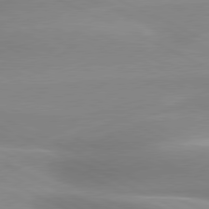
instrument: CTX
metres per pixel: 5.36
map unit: lApd
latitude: 79.8395
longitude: -121.2159
